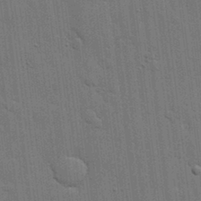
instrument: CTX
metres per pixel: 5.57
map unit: lHvf
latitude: 18.6868
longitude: -113.4237
